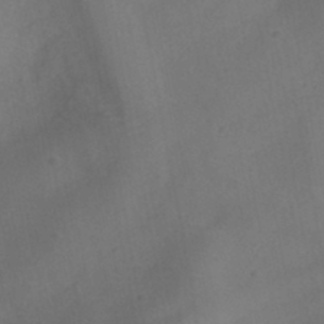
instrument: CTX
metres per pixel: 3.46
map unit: HNhu
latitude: -41.2754
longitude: 101.6154
